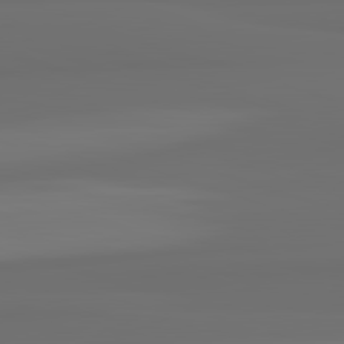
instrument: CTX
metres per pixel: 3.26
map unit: lApd
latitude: 82.8191
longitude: 163.2565
